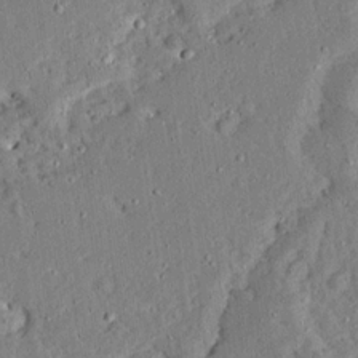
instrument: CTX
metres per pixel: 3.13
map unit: Ave
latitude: 13.2915
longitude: -137.1215
